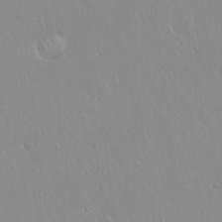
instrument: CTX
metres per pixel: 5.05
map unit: Hto
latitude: 17.9150
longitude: -57.8772
